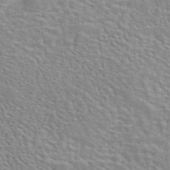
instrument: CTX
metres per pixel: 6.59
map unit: eAb
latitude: 44.3656
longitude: 110.0850
